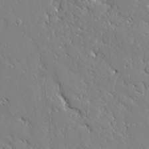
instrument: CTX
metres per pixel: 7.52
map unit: Ave
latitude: 23.8961
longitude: -129.8772
